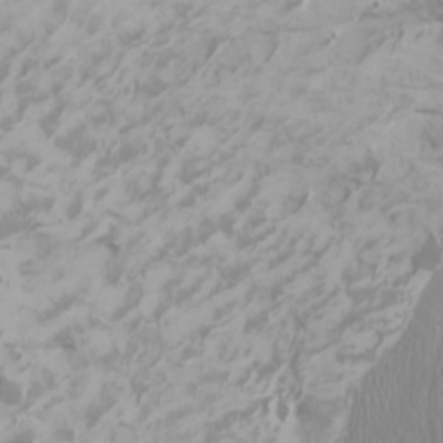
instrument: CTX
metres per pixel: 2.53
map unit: Htu
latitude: -6.0661
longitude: -72.1389
